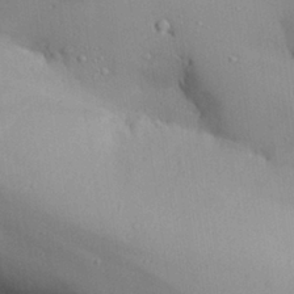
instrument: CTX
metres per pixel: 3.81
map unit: Aa
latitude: 27.0459
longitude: -129.4426
